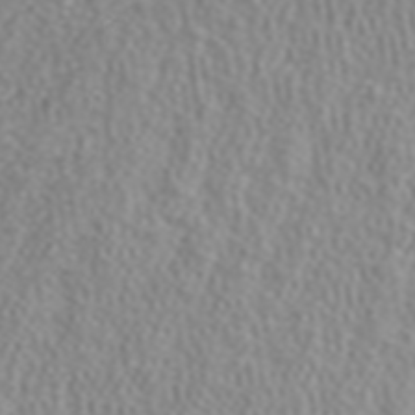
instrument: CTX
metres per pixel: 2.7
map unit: ANa
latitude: 40.1766
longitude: 24.3684
